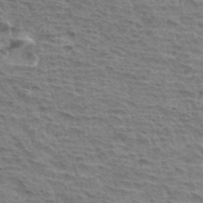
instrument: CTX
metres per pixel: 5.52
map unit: Hto
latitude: 34.9135
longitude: -43.7072
